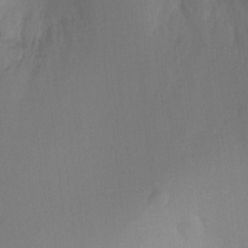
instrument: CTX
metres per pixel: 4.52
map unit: Ht
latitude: -9.5021
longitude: -23.9339
